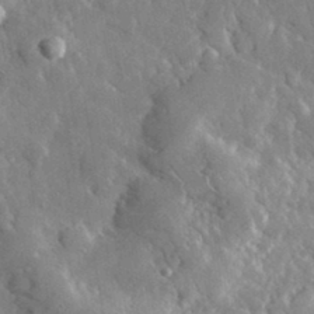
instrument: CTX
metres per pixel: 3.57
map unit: lHvf
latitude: 34.4601
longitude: -87.7827
